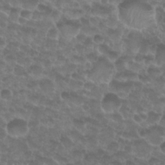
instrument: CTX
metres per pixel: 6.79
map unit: Nhu
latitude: 27.3671
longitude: -52.2334
